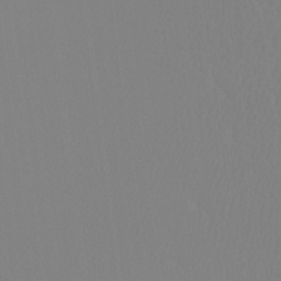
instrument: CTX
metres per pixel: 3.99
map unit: Ht
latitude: -12.4629
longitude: -48.0255
